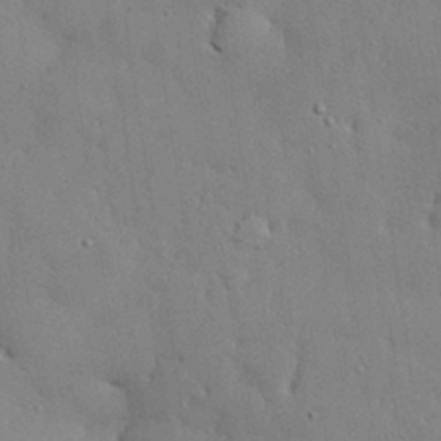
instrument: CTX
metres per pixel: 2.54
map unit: eHh
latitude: 30.1767
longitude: -83.0458
